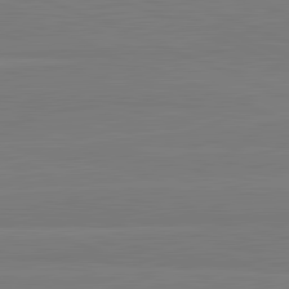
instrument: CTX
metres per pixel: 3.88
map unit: lApd
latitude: 82.1011
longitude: 166.1228
